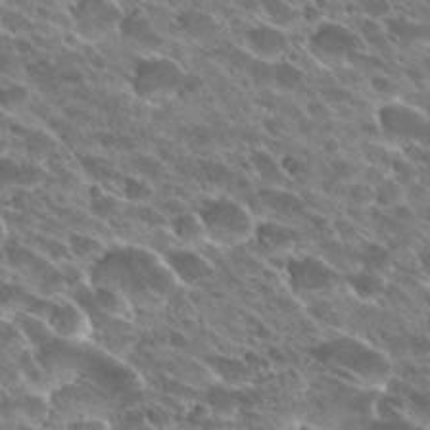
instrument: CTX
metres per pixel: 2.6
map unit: Hto
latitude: 27.6505
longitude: -41.6504
